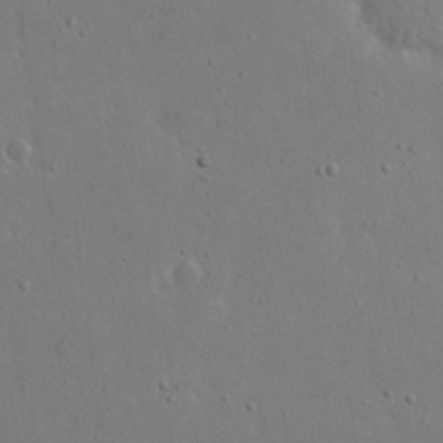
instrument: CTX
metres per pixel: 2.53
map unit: eHh
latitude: 19.5182
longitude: -71.8016
